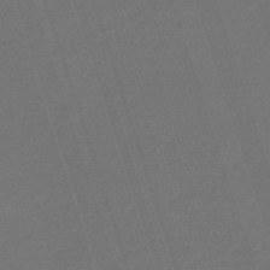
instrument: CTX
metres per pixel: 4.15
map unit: HNb
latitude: -55.8989
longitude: -44.7624
